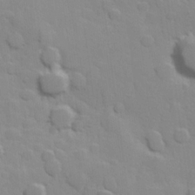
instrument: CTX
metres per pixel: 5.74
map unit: Hve
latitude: 24.0255
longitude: 148.2551
